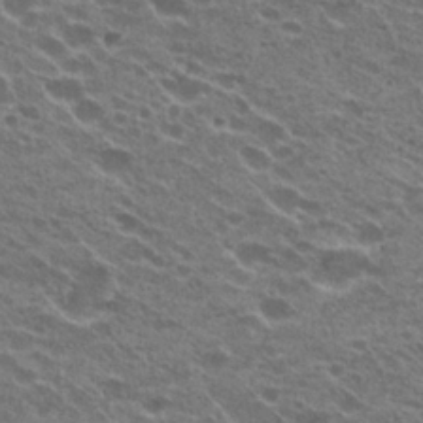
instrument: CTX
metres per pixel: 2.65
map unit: Hto
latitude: 23.8205
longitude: -41.4426
